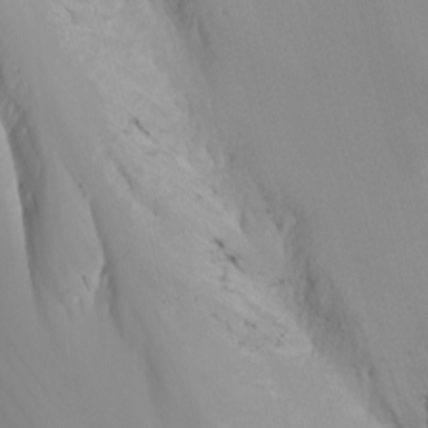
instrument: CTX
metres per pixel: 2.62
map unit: Nhu
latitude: -7.1053
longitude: -90.9892
